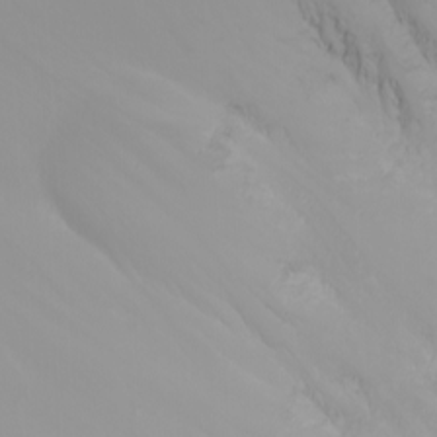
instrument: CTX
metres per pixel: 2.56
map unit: Nhu
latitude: -6.9163
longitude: -89.3293
